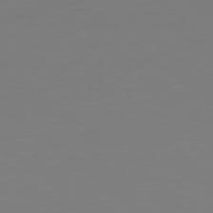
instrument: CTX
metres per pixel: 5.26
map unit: Hpe
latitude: 78.9136
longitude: -141.2914
